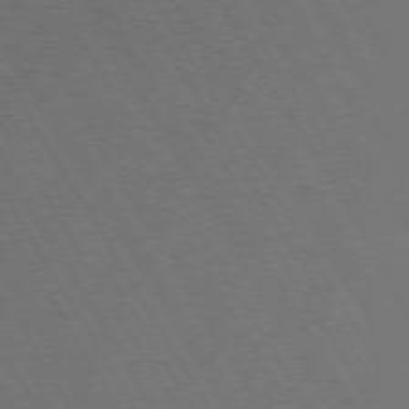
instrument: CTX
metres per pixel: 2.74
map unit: Hpe
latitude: 73.7072
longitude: -127.6316
